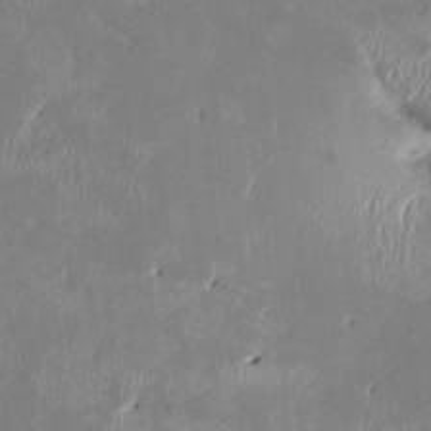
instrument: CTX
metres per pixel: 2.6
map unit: HNhu
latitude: 2.3467
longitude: -5.8016
